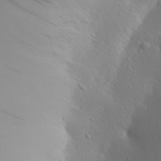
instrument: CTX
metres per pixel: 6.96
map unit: Aa
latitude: 28.1200
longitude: -146.3279
